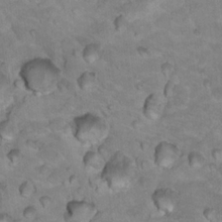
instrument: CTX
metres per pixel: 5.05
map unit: Hto
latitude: 17.9528
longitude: -35.5749
